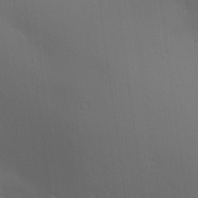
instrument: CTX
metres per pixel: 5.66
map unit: lAa
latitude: 20.5168
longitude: -138.6113
